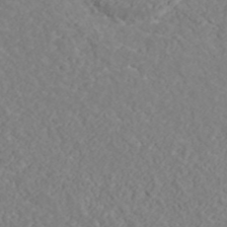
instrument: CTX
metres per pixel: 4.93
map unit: ANa
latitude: 41.5749
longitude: 29.0864
